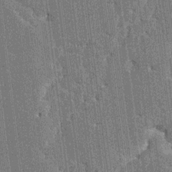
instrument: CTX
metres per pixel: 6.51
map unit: HNhu
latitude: 6.0633
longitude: -6.0444
